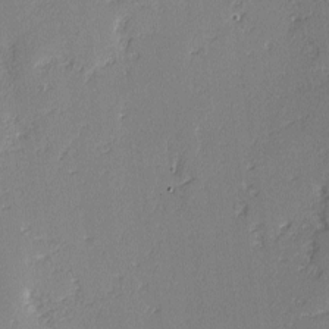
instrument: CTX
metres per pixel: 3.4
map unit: lAvf
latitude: -3.1998
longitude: -107.8961
